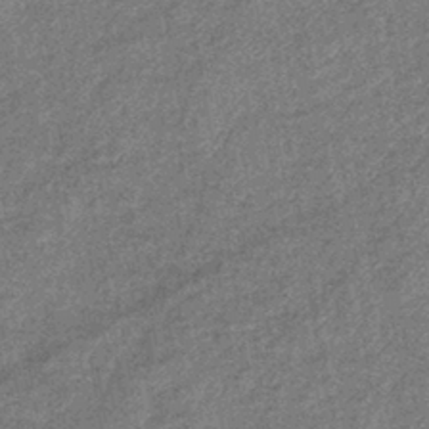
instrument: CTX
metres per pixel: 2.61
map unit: eHb
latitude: -39.8989
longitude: 79.3698
